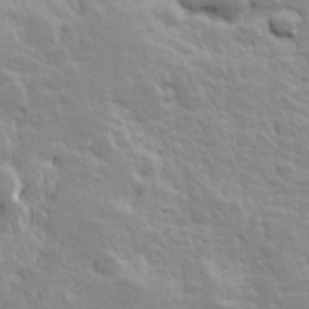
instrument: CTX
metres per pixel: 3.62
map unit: Hve
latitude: 24.4601
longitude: 144.5574
